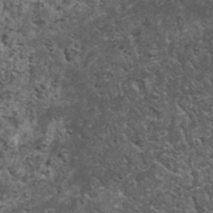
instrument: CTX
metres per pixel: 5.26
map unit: HNhu
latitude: 2.6868
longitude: 3.9745
